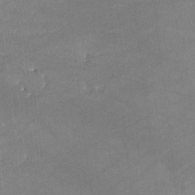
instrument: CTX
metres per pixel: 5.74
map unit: lHvf
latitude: -11.7289
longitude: -102.7057
